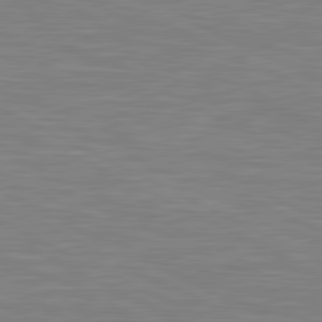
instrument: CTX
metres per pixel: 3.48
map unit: lApd
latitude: 81.1214
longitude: -169.3671
